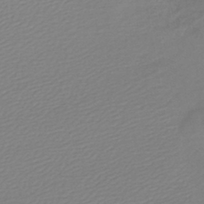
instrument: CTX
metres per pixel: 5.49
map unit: lHb
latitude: -45.5210
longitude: 71.0298
